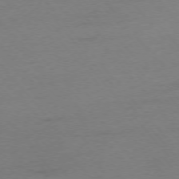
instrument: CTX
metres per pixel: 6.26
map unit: Ap
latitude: -75.8612
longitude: -72.2145
